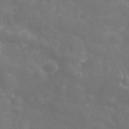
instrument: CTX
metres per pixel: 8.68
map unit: Nhu
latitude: 24.4223
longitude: -61.5560
